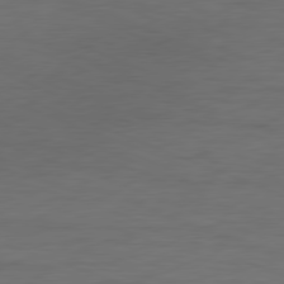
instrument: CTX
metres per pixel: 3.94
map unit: Ap
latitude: -78.2361
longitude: -72.8380
